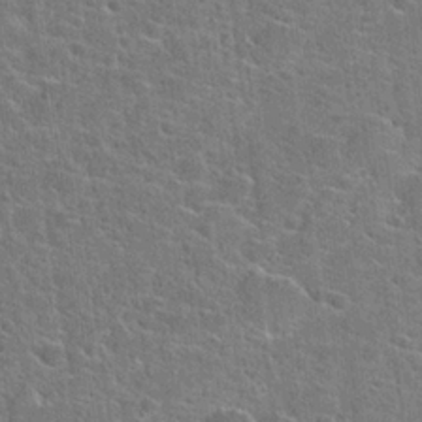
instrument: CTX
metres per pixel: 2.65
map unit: Hto
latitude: 22.8002
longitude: -44.8758
